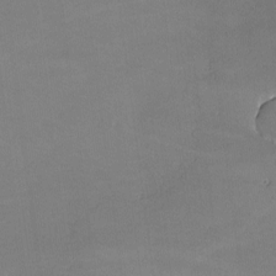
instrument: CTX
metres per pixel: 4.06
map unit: lHvf
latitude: -9.4076
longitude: -101.2537
